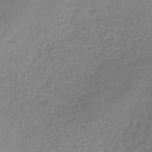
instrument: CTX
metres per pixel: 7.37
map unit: ANa
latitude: -37.7855
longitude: 97.7667
